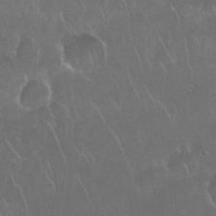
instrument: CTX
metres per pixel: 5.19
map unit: Nhu
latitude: 28.1578
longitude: -62.2145
